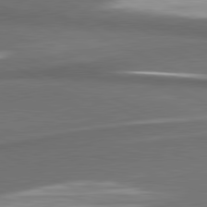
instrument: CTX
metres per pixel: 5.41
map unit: lApd
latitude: 81.2726
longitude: 175.9745
